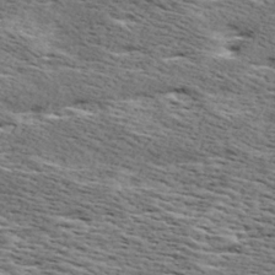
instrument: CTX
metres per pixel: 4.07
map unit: Ave
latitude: 17.0270
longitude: -137.7261
